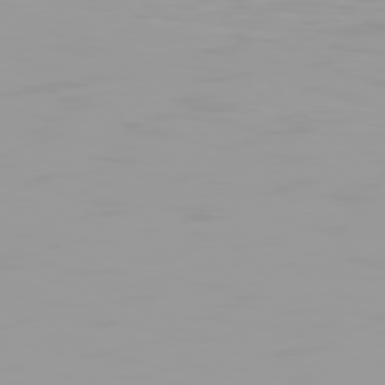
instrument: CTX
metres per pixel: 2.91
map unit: Hpe
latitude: 77.2537
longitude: -140.7435
